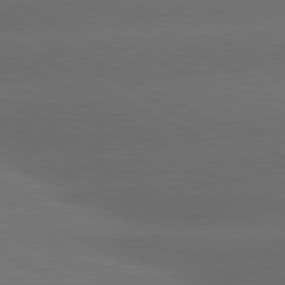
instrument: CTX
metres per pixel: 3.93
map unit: lApd
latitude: 80.9514
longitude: -146.8380
